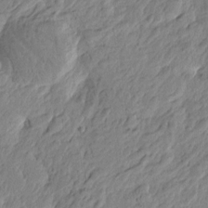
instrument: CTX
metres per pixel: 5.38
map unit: Htu
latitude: -4.5762
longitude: 179.8800
